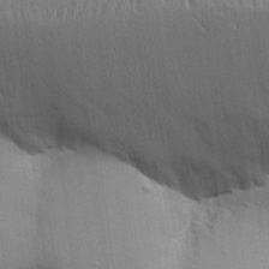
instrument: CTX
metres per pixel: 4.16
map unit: Aa
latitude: 27.3860
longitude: -129.8961
